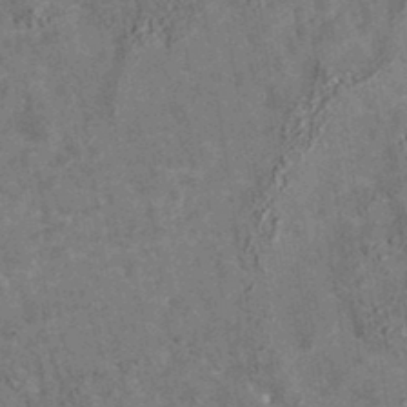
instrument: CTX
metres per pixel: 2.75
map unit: eAb
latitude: 35.2914
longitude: 115.5399
